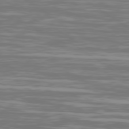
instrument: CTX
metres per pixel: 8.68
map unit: Ap
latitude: -79.3698
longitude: -103.0836
